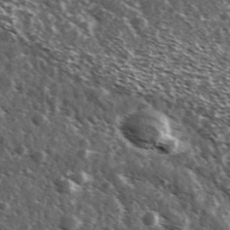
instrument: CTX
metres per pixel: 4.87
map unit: Ave
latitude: 37.6883
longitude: -108.4412
